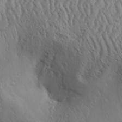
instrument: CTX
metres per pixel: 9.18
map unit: Aa
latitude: 29.4615
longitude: -133.4426
